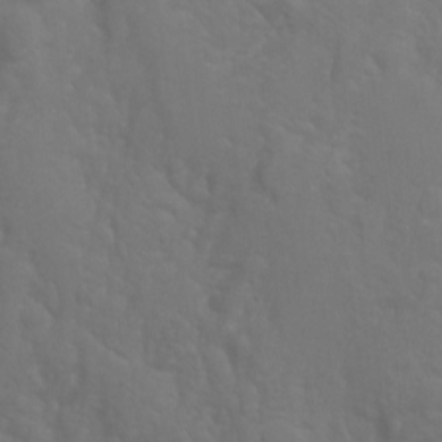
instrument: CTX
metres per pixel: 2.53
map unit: Hto
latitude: -6.5951
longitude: -49.4426
